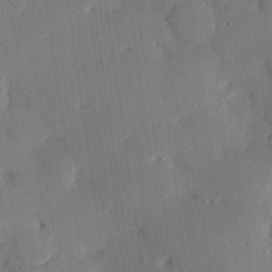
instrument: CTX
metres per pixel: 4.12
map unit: eHh
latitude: 28.9891
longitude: -81.8583
